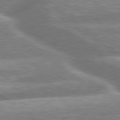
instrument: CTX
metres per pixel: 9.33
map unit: lApd
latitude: 79.8395
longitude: -160.1389
